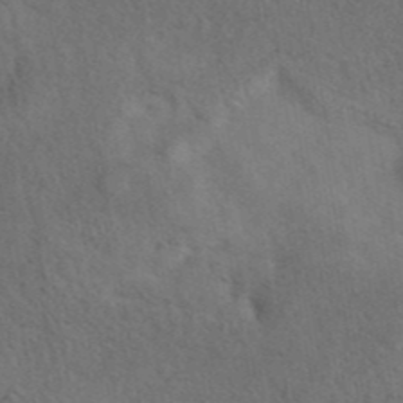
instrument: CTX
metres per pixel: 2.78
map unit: eAb
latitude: 42.0822
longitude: 108.5763
